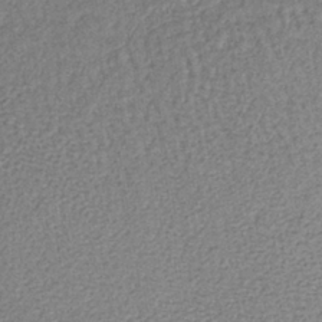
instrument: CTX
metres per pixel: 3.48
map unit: lHb
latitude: -39.5777
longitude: 61.4077
